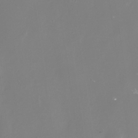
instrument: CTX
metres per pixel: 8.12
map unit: Nhe
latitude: -33.7856
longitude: -88.5168
